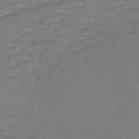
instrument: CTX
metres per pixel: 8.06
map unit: lHb
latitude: -42.5195
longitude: 53.1620
